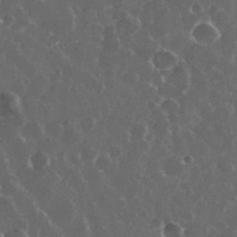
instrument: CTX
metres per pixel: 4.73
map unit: eHh
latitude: 33.7450
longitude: -61.2537
